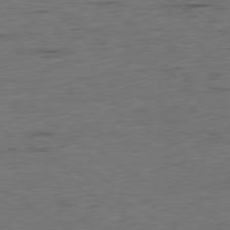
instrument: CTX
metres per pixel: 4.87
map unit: Hpe
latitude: -79.5966
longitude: 11.2187
